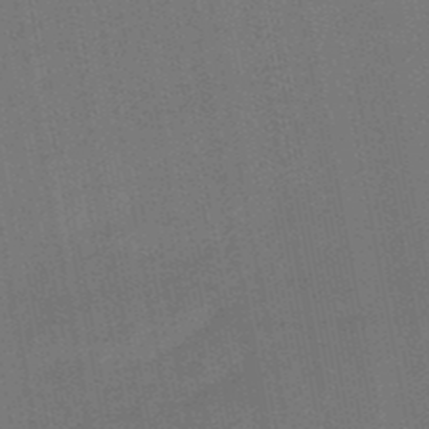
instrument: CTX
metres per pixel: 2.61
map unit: lHb
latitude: -49.3888
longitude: 73.7477
